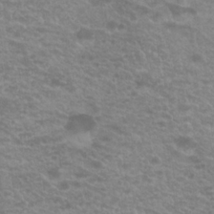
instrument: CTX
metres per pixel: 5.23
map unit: Hto
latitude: 20.9325
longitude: -37.1403
